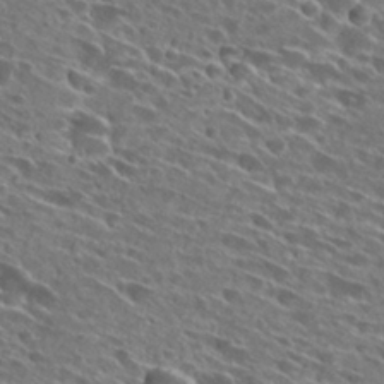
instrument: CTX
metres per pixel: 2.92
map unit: Hto
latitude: 27.8395
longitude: -43.6694
